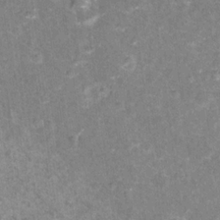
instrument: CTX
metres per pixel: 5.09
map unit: Hto
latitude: 16.7813
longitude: -42.7435
